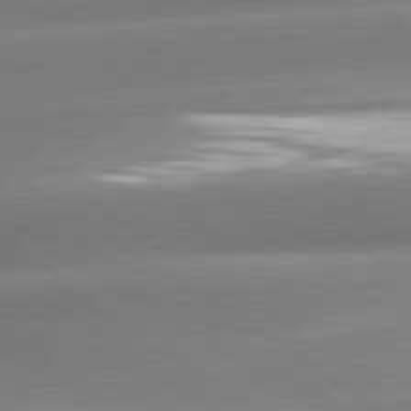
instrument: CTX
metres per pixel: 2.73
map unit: lApd
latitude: 81.2348
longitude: -157.8394
